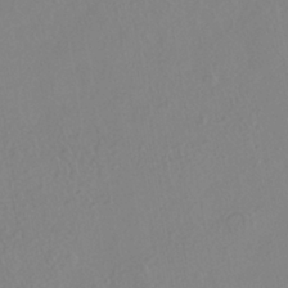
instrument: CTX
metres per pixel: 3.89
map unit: HNhu
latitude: -40.9164
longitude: 104.6329
